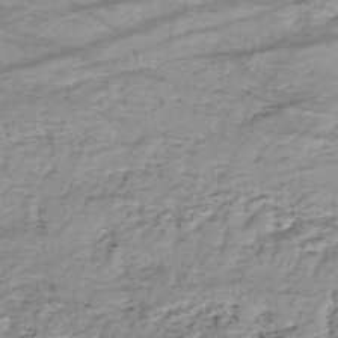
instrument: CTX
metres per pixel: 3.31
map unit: HNhu
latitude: -48.6519
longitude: 28.9164
